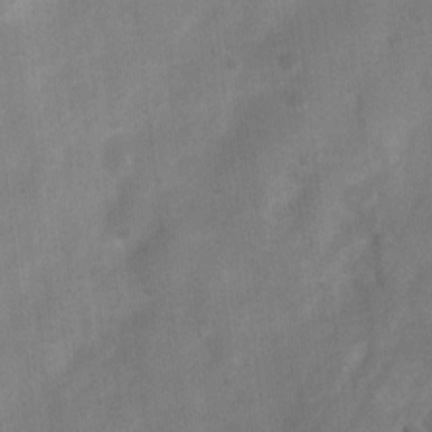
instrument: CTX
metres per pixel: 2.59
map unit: Nhu
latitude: 4.8380
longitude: -24.8757
